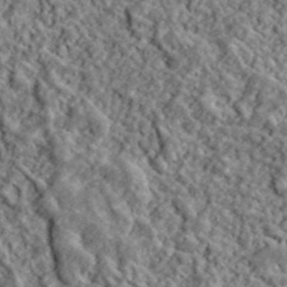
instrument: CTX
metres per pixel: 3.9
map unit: lHvf
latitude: 40.2144
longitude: -88.3657
